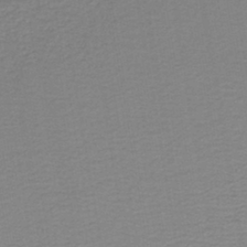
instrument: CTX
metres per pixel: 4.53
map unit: lHb
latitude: -41.4076
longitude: 52.9352
